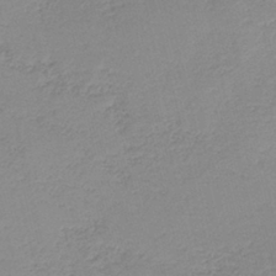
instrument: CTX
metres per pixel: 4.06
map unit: HNb
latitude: -40.7463
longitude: 50.3495
